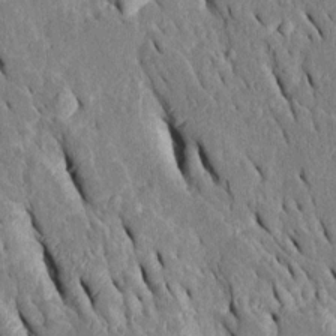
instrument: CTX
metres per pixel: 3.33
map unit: Htu
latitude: -0.0850
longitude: 149.7856
